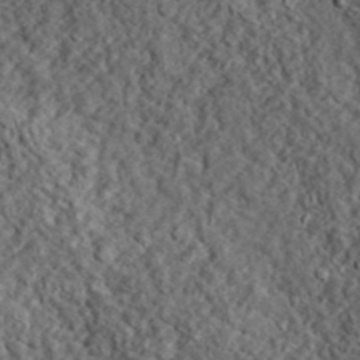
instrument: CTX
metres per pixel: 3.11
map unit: lHvf
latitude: 41.1781
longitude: -89.1781
